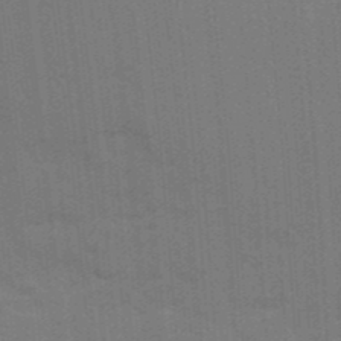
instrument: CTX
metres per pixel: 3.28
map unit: Ave
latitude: 10.9325
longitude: -101.9150
